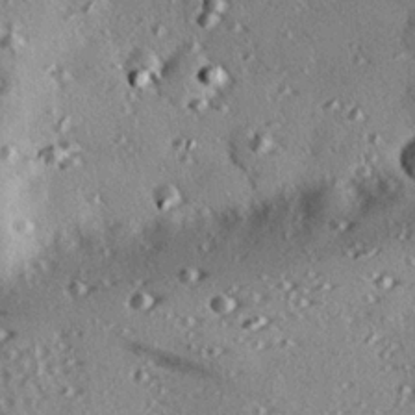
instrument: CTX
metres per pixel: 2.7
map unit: eHh
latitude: 22.3089
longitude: -90.1200
